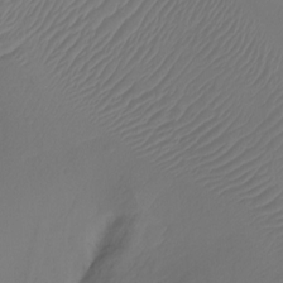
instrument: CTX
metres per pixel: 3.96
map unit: Ht
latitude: -14.7652
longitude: -49.2915
